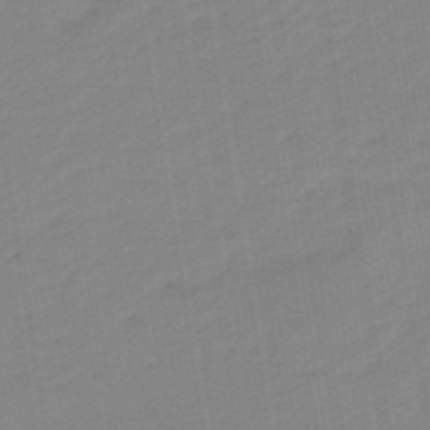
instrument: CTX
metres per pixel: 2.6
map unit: eHb
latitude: -48.1795
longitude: 87.6344
